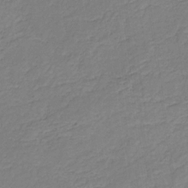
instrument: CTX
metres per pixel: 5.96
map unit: eHb
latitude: -30.3495
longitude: 64.0283
